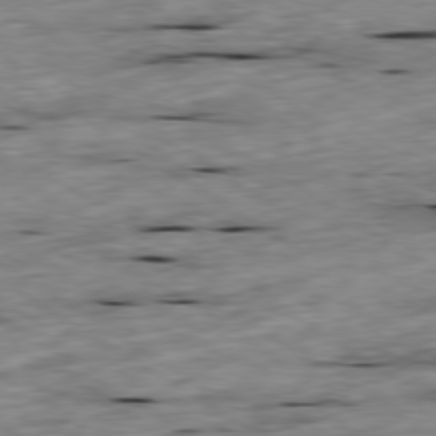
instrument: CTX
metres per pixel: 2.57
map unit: Ap
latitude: -79.9745
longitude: -90.8569
